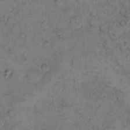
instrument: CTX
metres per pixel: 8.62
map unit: eHh
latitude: 11.6505
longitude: -63.4616
